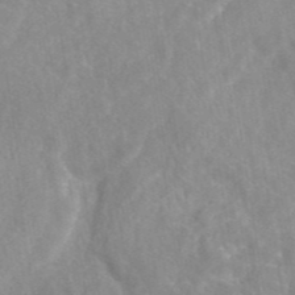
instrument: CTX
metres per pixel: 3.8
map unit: eAb
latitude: 45.0458
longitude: 127.0486
